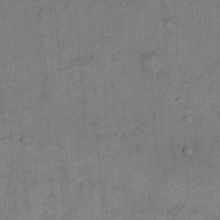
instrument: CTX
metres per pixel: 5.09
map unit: Hto
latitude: 12.1578
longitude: -56.8568
